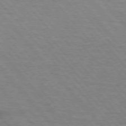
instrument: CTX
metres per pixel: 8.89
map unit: lApd
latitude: 76.3845
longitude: -83.8961
